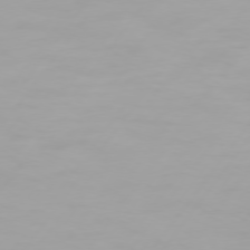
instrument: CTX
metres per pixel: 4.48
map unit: Hpe
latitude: 74.2712
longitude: -129.6127
